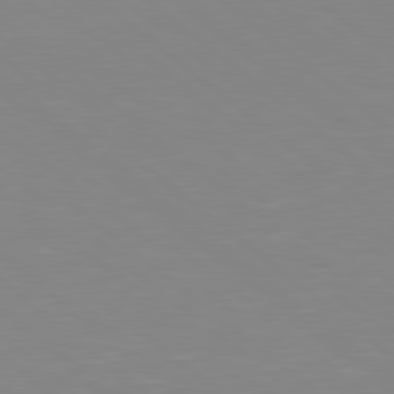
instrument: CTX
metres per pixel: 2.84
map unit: lApd
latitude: 78.9325
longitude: -176.5545
